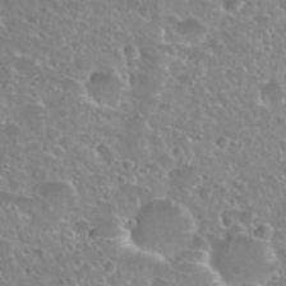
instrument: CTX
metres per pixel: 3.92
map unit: Hto
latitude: 27.4049
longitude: -50.9324
